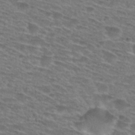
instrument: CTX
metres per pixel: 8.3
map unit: Hto
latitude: 28.8569
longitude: -47.5749
